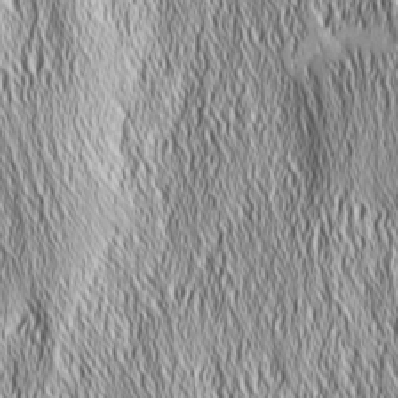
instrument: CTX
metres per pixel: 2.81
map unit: Nhu
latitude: -5.4643
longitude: -150.4412
